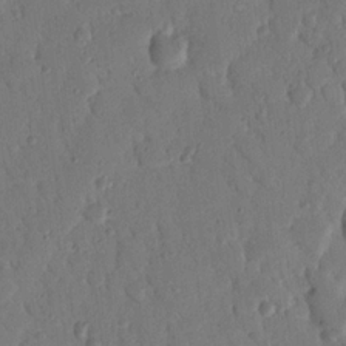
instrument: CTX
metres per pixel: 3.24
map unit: Nhu
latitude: 17.2915
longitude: -78.9703
